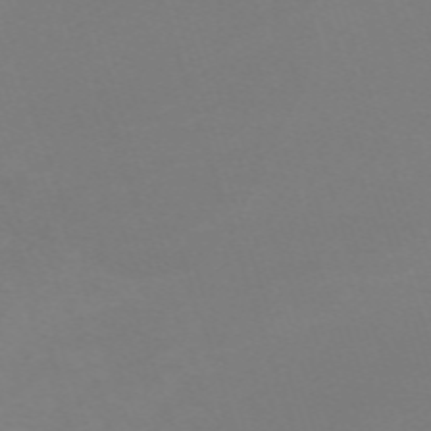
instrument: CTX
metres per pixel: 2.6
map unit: eHh
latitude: -63.7666
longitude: 49.2565
